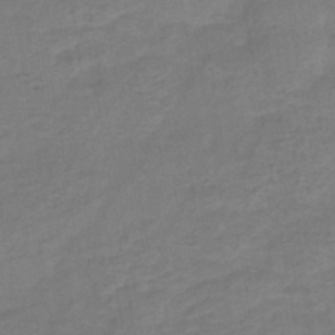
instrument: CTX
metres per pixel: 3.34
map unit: HNb
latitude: -47.4454
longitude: -38.6679
